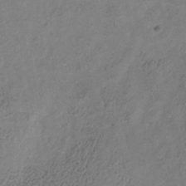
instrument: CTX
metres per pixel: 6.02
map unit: Hve
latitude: -34.4629
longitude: 89.8989
